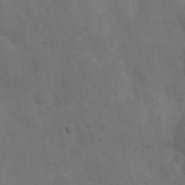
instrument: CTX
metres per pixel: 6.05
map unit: Nhu
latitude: 7.0836
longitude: -24.3278
